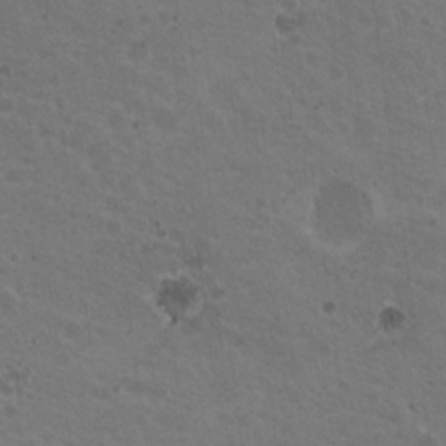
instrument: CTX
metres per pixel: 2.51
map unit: Nhu
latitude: 18.9513
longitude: -30.0633
